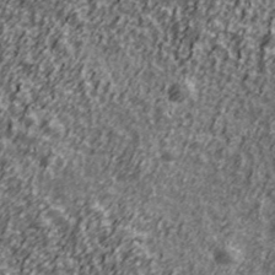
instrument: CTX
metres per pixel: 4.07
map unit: Ave
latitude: 41.6315
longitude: -113.7072
